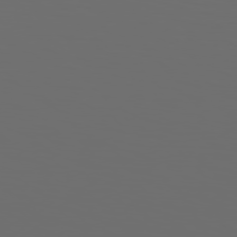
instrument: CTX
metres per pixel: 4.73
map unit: Hpe
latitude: 76.6490
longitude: -141.4804
